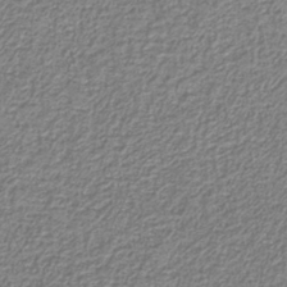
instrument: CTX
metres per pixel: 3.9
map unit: eAb
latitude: -39.1431
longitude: 52.4062
